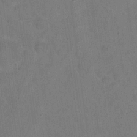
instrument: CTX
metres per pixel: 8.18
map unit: eHh
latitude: 21.0837
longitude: -62.2523
